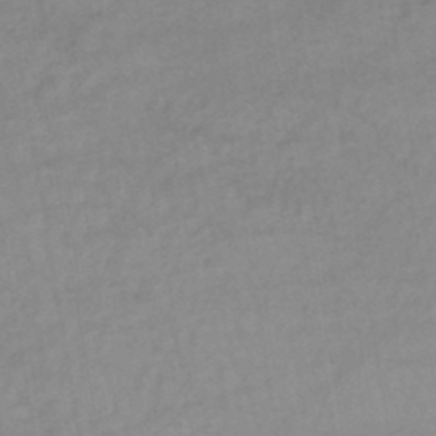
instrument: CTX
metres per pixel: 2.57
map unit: lHb
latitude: -44.6896
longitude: 67.1053
